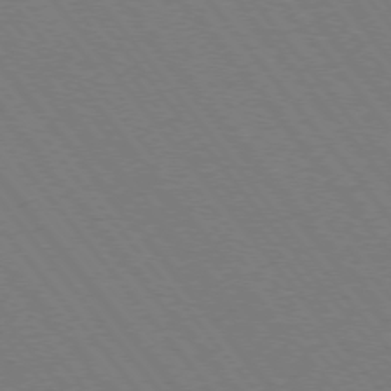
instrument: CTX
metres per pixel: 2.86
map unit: Hpe
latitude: -76.0283
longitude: -13.8583
